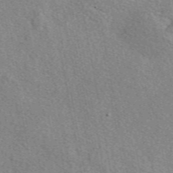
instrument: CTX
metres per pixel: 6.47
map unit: eAb
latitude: 49.8961
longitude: 108.9731
